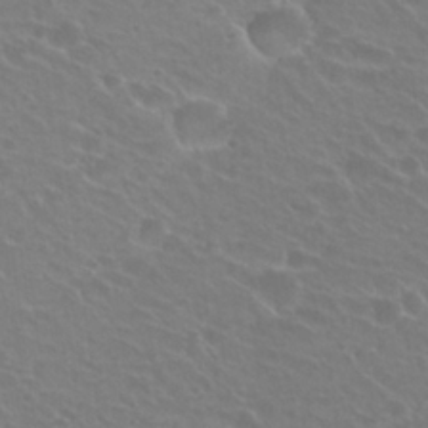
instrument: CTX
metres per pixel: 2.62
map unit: Hto
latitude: 23.8583
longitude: -31.0081
